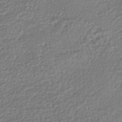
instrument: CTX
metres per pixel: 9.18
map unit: HNhu
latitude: -46.8597
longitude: 102.3306
